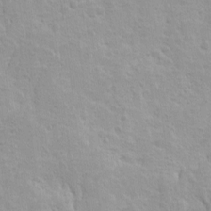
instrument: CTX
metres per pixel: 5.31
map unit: Ave
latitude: 9.9717
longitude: -104.6302
